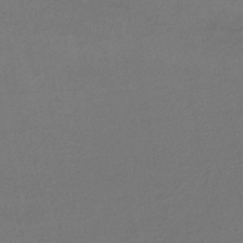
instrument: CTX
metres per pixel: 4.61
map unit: HNhu
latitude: -42.8596
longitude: 95.5777
